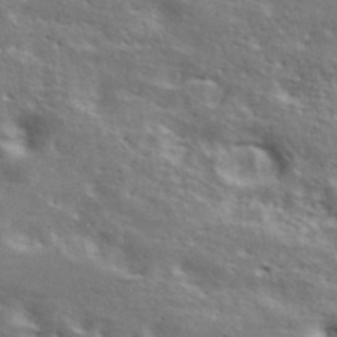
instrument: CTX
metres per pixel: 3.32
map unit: ANa
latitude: 43.7261
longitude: 47.9367
